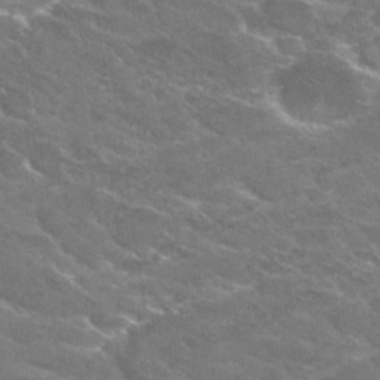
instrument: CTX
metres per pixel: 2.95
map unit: Hto
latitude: 29.8583
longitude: -44.0255
